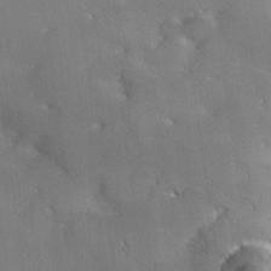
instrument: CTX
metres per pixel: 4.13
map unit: lHvf
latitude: 26.7246
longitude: 141.5588
